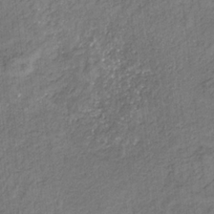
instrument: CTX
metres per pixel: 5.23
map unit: lHb
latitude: -30.7463
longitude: 66.1228
